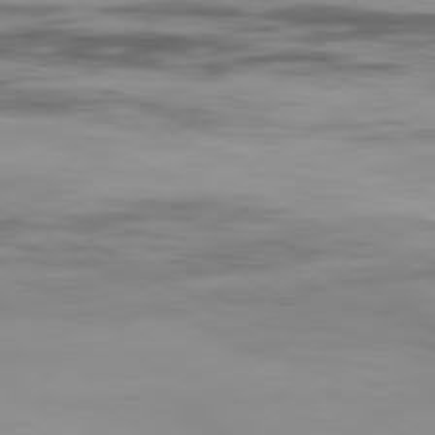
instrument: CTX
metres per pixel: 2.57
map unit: Hpe
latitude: -80.6141
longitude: 17.8612
